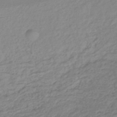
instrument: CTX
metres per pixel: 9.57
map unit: lHb
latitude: -43.5021
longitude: 69.7099
